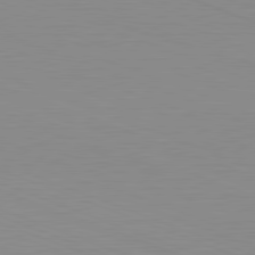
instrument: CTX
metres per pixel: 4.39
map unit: Hpe
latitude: -82.3873
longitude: 6.6518
